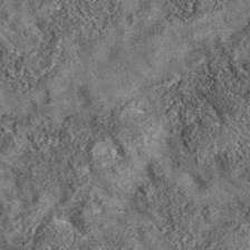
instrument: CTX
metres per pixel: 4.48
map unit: eAb
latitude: 36.4223
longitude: 108.1984
